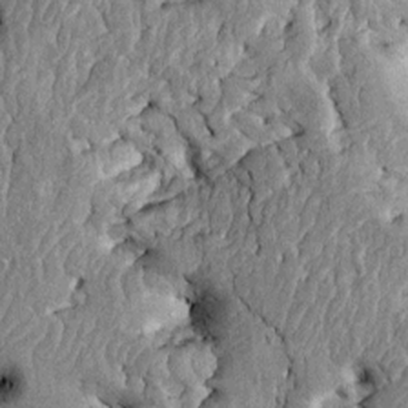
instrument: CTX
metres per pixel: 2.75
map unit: Htu
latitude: -1.9556
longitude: 149.0109
